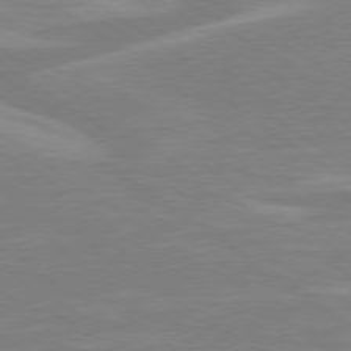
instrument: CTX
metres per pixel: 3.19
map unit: Hpe
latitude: 79.1781
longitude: -127.5182
